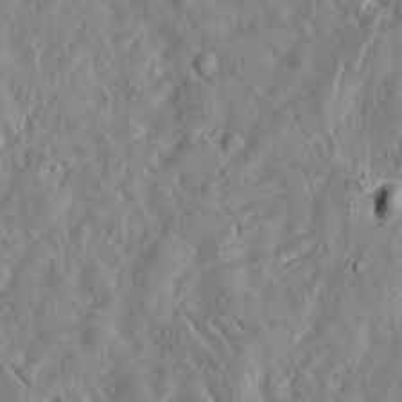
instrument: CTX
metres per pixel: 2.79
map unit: Htu
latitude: -3.7288
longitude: 174.2361
